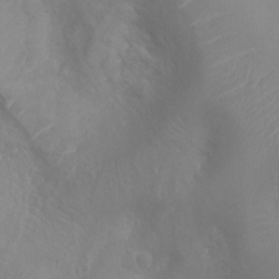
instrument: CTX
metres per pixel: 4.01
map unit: Ht
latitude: -9.0108
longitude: -20.6869
